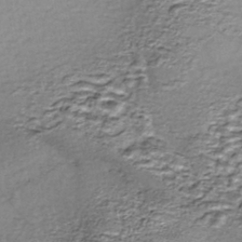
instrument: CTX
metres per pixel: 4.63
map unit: Nhe
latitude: -45.4454
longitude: 153.3320
